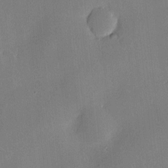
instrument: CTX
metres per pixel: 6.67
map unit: Hve
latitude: -10.4251
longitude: 175.3320
